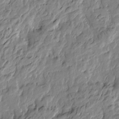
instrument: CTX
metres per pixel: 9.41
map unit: Htu
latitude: -4.4251
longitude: 179.2376
